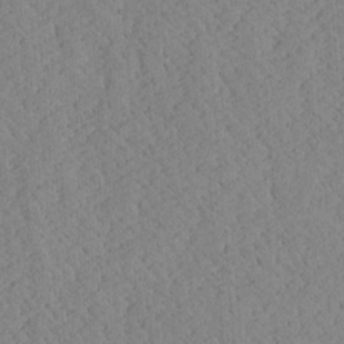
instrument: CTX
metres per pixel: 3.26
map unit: Ave
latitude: 24.1199
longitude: -134.0255
